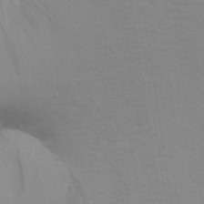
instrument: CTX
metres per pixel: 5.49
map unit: Aa
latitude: 28.3089
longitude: -144.6301
